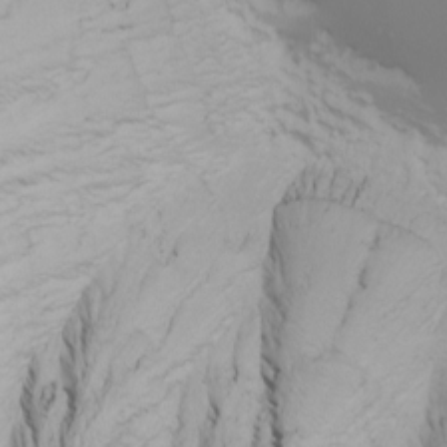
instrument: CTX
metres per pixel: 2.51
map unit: Nhu
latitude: -5.4454
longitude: -79.1592
